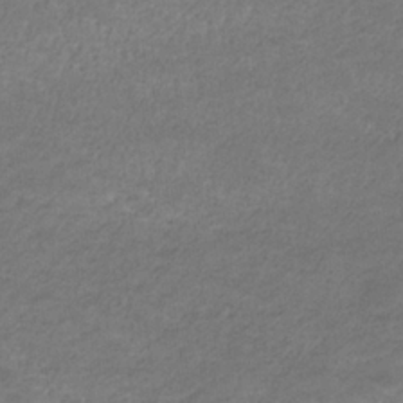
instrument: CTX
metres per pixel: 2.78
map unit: eHb
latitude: -32.2740
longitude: 68.5006
